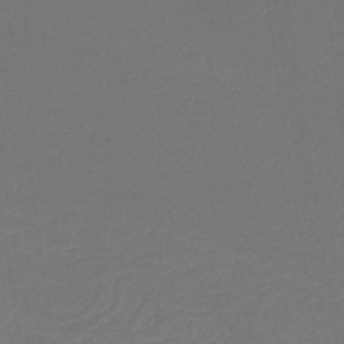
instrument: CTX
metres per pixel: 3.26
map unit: HNb
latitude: -36.9730
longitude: 58.1605
